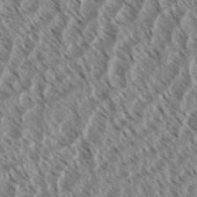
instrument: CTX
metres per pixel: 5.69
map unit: eHh
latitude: 34.9702
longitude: -139.3293
